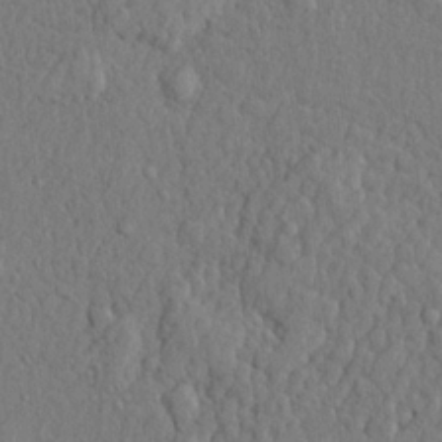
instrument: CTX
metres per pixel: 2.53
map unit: lHvf
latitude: 22.4223
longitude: 142.5762
